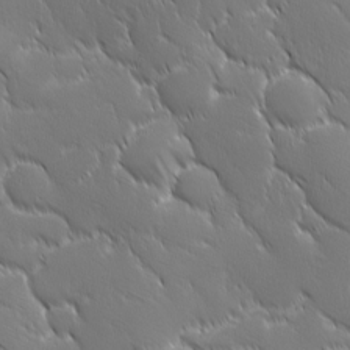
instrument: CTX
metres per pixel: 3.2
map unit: Ave
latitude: 1.8961
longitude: -113.3859
